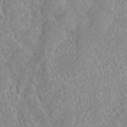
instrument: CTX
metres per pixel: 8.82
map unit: ANa
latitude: 44.4223
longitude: 21.1053
